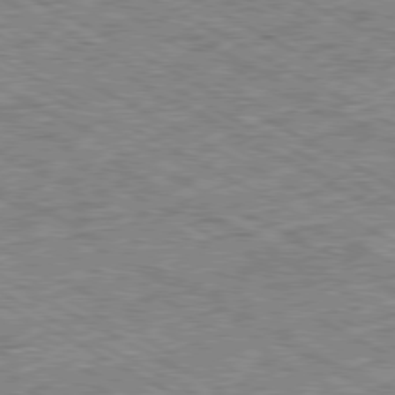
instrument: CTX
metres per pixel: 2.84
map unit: Ap
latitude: -80.3118
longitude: -85.0459
